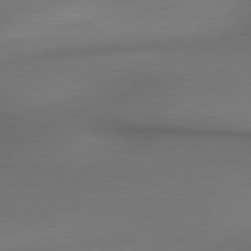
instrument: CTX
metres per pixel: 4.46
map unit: lApd
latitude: 79.7639
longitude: -175.3482
